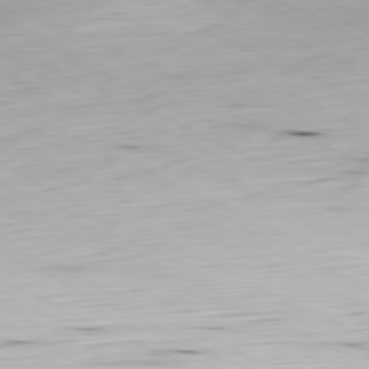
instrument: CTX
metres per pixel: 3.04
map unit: Ap
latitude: -81.0865
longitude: -69.6694
